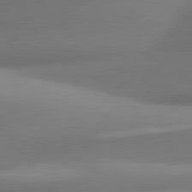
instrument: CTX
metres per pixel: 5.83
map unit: lApd
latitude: 81.4048
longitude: 141.7100
